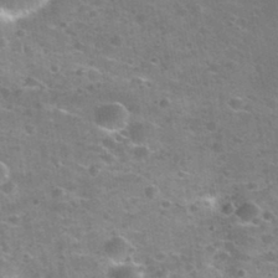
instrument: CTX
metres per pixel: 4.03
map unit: Nhu
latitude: 31.8395
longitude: -53.5182
